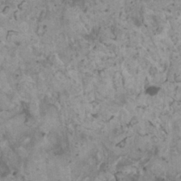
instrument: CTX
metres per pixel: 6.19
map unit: HNhu
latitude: 1.8205
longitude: 3.7099
